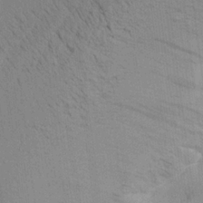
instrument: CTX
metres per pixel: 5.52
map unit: Aa
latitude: 21.5560
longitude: -144.3656
